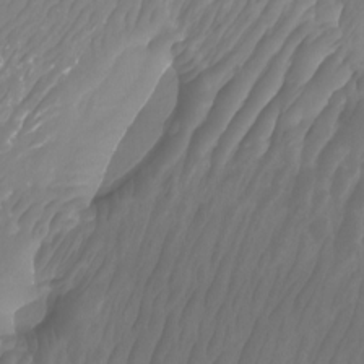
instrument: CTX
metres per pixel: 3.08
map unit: Aa
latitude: -12.5952
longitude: -68.5735
